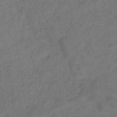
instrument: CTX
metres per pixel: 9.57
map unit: eHb
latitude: -32.4818
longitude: 72.6518
